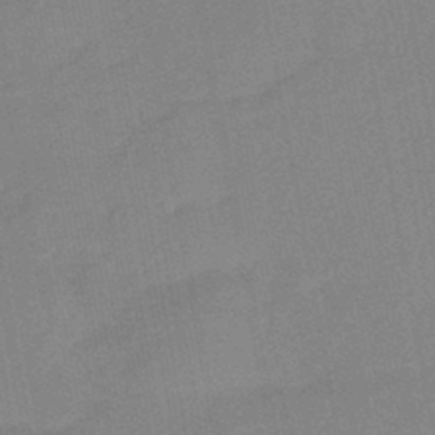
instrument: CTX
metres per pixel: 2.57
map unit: eHb
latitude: -44.0850
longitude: 86.1417
